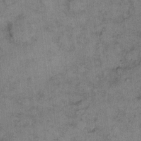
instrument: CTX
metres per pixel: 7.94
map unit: eHh
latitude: 9.8583
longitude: -63.4049
